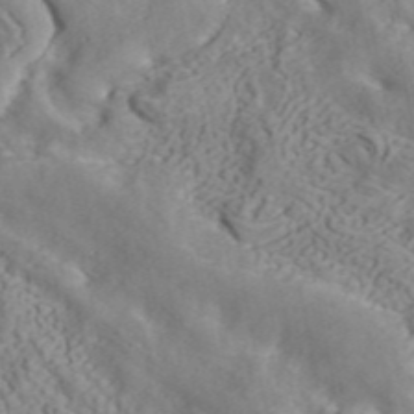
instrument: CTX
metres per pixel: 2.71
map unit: ANa
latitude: 40.1766
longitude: 35.0486
